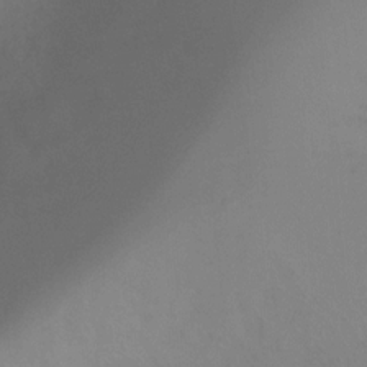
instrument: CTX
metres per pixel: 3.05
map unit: Ht
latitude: -11.3510
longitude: -27.4049
